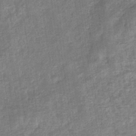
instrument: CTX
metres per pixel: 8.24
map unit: eHb
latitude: -34.1606
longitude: 76.2173
